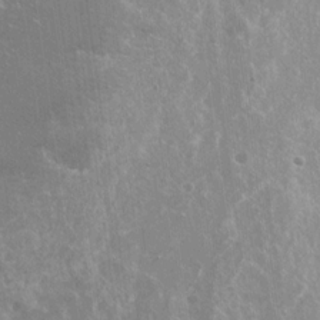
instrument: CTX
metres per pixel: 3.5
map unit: Nhu
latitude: -28.9731
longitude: -80.1578
